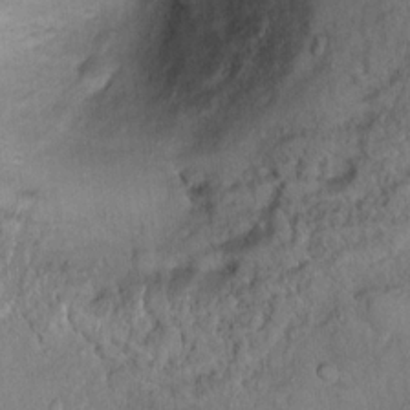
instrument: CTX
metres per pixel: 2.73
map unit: Hto
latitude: 15.8584
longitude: -39.2348
